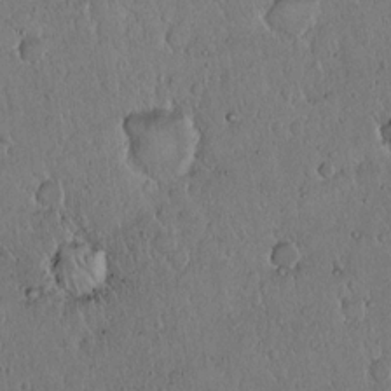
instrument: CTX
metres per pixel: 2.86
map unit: Hto
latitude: 14.9325
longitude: -57.0458
